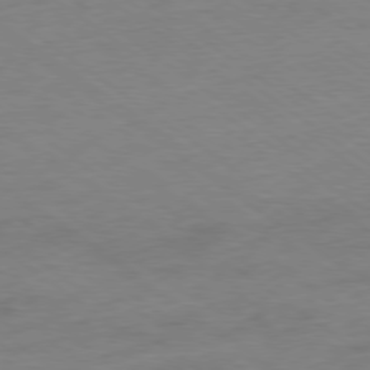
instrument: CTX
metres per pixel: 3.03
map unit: Ap
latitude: -78.9919
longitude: -96.7813
